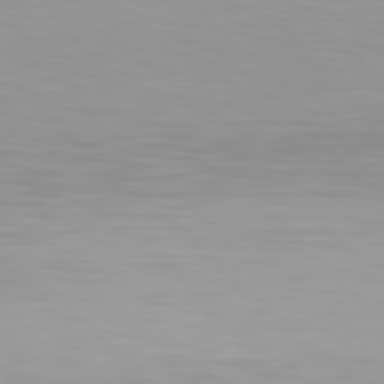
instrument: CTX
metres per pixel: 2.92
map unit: Hpe
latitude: 78.2901
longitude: -167.3859
